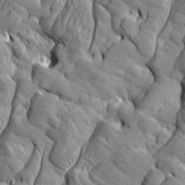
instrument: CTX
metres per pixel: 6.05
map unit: Aa
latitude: 7.1214
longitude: -129.1403
